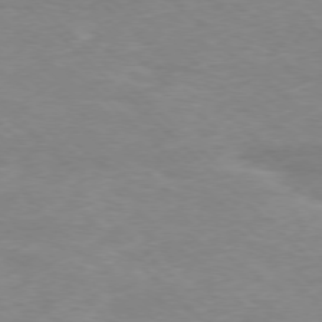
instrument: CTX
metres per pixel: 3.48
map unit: Ap
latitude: -77.0864
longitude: -93.8583
